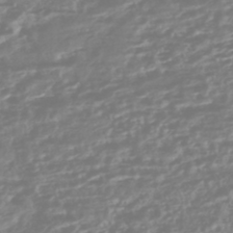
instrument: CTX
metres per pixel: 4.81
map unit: HNhu
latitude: -44.9164
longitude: 100.7085
